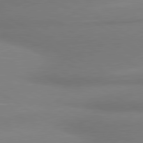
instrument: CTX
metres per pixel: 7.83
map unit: lApd
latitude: 80.0444
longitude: 177.4832
